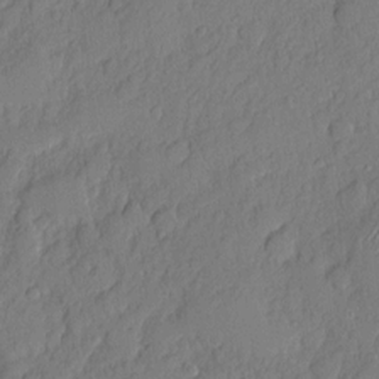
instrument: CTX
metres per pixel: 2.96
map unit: eHh
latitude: 6.4223
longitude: -75.0458
